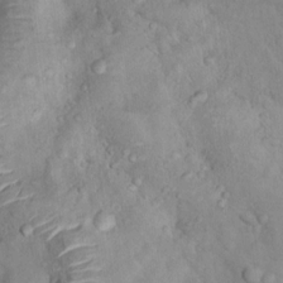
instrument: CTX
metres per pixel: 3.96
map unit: Nhu
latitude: 10.9514
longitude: -26.2901
